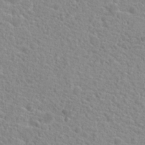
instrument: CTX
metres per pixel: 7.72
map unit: Hto
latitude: 20.0444
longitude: -39.3482
